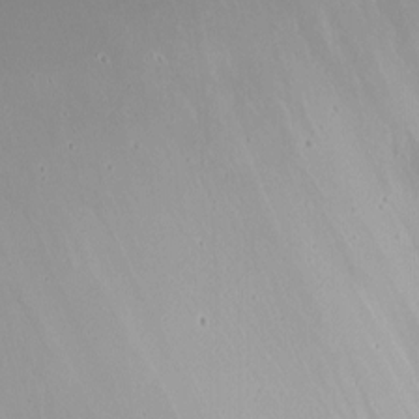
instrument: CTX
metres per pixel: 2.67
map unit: eHh
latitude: -5.8989
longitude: -78.4412
